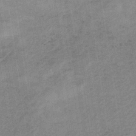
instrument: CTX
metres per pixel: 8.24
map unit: HNb
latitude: -33.2565
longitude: 62.5007
